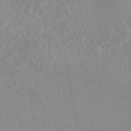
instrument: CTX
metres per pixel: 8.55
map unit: eAb
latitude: 44.8191
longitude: 115.2754
